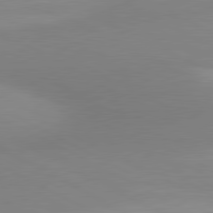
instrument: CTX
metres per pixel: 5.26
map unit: lApd
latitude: 80.9325
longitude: 135.0297
